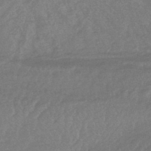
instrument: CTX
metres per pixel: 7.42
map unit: lHb
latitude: -43.8044
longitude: 80.7841
